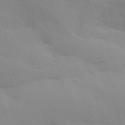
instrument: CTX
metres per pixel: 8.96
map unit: Aa
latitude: 32.0255
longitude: -145.6316
